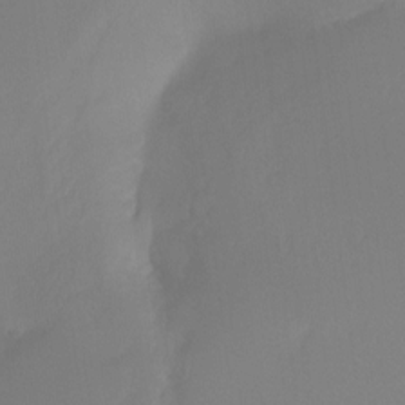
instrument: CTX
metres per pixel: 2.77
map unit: Ht
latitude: -16.0661
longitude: -50.3089
